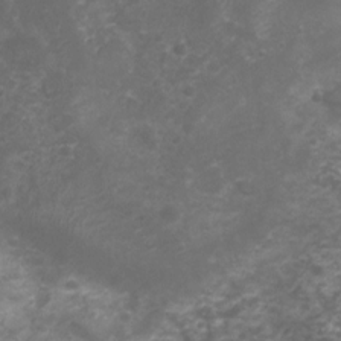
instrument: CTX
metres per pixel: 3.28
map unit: Nhu
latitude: 4.6868
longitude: -17.7450
